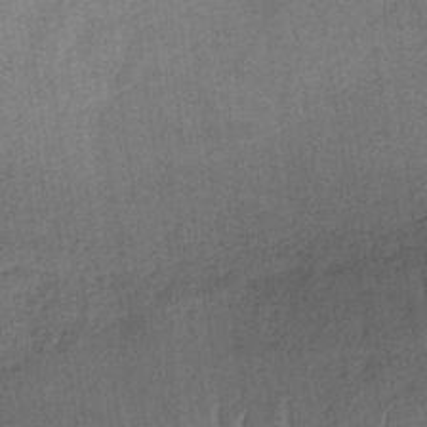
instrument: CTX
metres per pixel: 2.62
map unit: HNb
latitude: -32.2740
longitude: 62.4629
